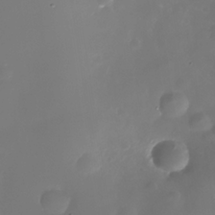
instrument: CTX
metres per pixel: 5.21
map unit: Nhe
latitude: -35.8422
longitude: -90.1956
